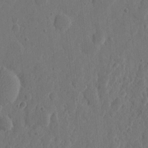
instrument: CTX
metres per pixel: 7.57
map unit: eHh
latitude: 7.1781
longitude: -73.1215
